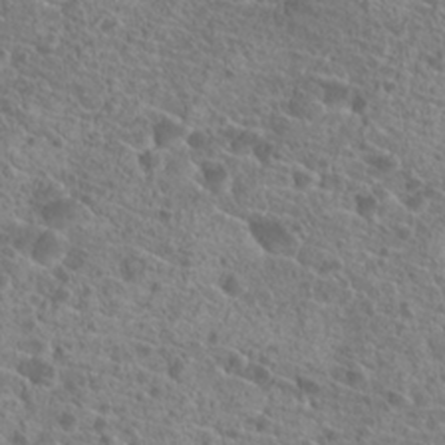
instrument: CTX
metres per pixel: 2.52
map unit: Hto
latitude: 19.7827
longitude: -40.5734
